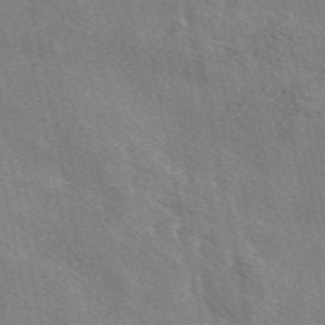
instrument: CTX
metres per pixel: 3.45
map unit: eAb
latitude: 50.4223
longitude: 108.4251
